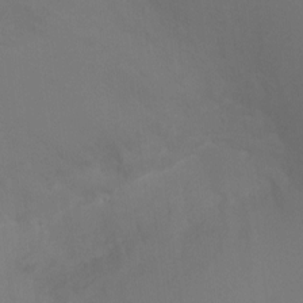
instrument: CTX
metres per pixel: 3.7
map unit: Ht
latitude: 1.8205
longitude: -25.1781
